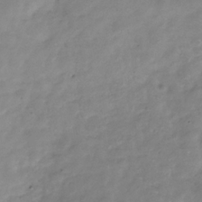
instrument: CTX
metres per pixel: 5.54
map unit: Hve
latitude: -32.4062
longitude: 90.7086
